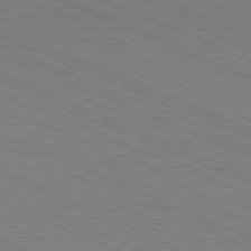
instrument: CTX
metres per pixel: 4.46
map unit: Hpe
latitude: -81.5399
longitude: 16.4629
